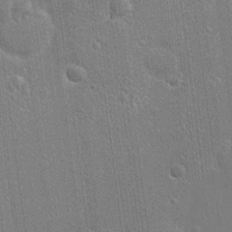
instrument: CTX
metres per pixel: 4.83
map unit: Nhu
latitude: 17.7828
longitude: -30.4979
